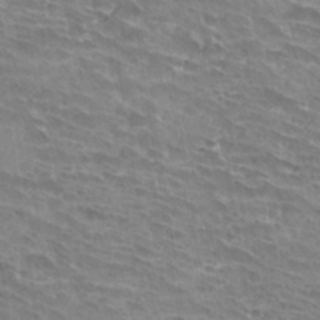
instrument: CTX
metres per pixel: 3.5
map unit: Hto
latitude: 33.1214
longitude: -42.1389
